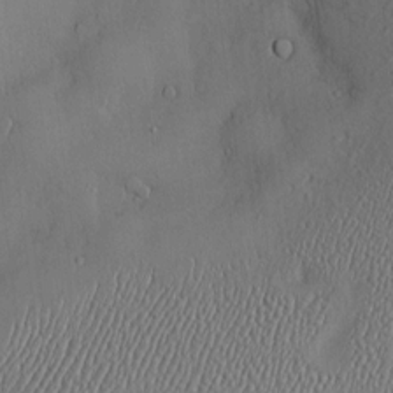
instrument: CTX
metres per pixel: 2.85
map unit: Hve
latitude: -11.0298
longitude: 173.7666
